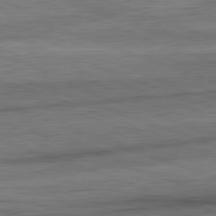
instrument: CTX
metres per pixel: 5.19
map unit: lApd
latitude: 82.2711
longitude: -162.4601
